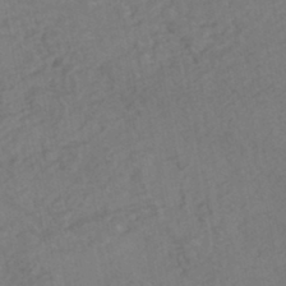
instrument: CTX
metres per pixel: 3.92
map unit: HNhu
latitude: -43.2187
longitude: 101.7288
